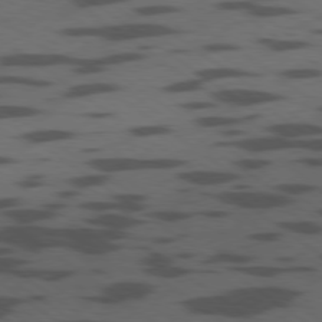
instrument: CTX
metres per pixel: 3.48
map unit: Ap
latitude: -79.5399
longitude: -99.5938
